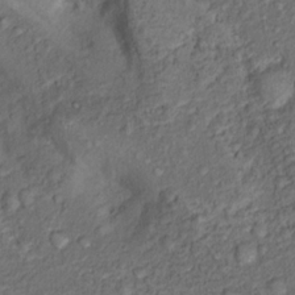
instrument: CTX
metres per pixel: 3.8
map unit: Hto
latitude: 14.1389
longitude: -29.8583
